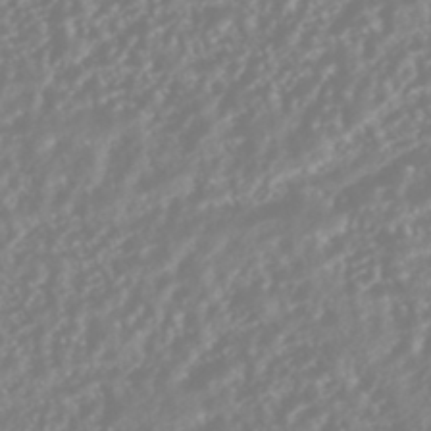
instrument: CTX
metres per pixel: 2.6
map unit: HNhu
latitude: -44.8219
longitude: 103.7289
